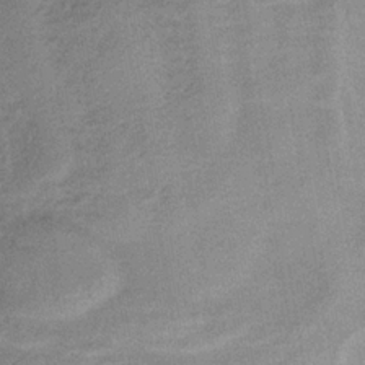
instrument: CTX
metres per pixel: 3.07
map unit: HNb
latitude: -33.2754
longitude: 57.0486
